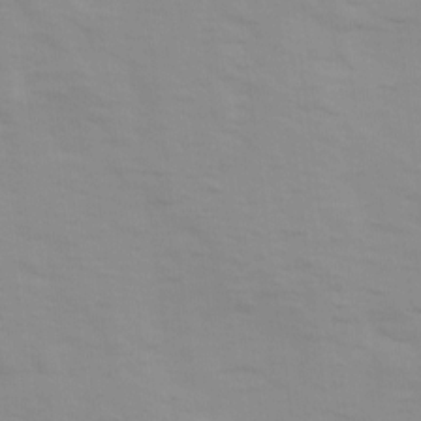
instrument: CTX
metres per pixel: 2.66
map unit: Ave
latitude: 14.0444
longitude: -103.8394
